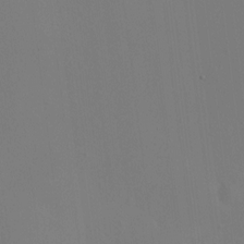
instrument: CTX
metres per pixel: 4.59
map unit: HNhu
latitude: 7.3104
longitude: -0.3467
